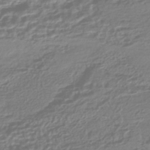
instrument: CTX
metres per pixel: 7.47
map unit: HNhu
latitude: -44.5952
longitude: 99.9178
